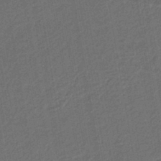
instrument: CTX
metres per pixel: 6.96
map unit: lHb
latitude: -43.5210
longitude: 61.0486
